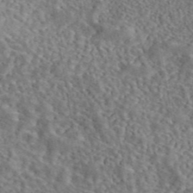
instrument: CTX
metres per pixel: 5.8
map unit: eAb
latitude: 43.2348
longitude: 109.2187
